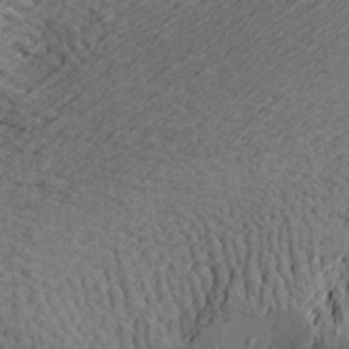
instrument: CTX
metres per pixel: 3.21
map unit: Aa
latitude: 21.6883
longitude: -149.4804
